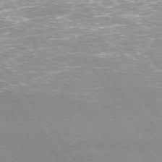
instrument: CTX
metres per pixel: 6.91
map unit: Ap
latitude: -74.7841
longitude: -75.1781
